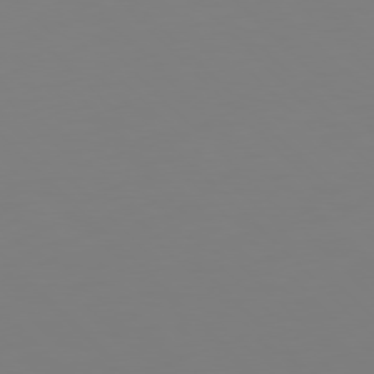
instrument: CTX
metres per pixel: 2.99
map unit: Hpe
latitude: 77.1592
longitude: -132.1011
